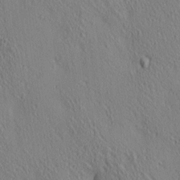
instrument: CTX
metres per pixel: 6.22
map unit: lAa
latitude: 5.1025
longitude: -117.1025
